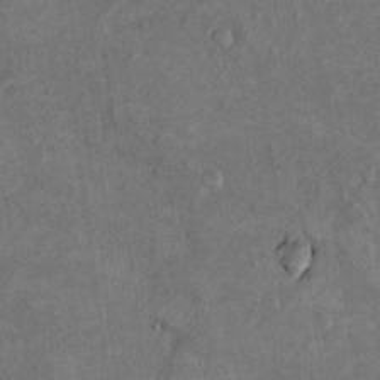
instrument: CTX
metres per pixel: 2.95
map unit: Hto
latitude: 8.1578
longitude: -36.0255
